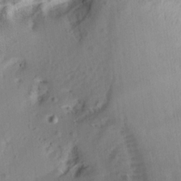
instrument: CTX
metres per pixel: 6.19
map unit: Aa
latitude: 12.9136
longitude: -143.4804
